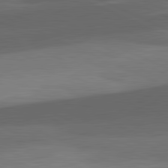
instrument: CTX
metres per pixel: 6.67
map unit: lApd
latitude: 81.7639
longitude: 126.3495
